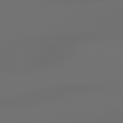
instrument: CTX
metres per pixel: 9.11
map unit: lApd
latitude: 79.3293
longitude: -138.3089
